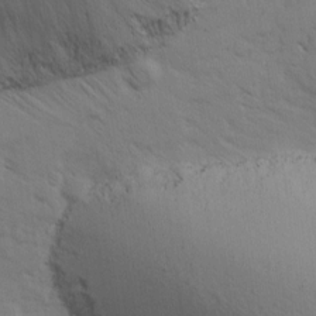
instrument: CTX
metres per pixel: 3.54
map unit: Ave
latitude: 14.0444
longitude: -102.8758
